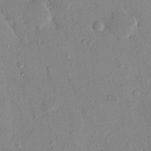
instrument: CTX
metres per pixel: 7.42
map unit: Nhu
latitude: 15.9906
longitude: -78.8380
